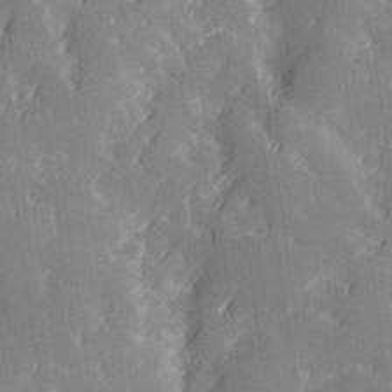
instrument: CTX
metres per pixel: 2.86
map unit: Hve
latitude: 28.4412
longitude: 145.3510
